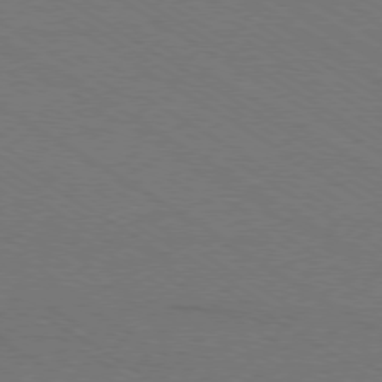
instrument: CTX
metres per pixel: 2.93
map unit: Ap
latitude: -79.3320
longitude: -84.5546
